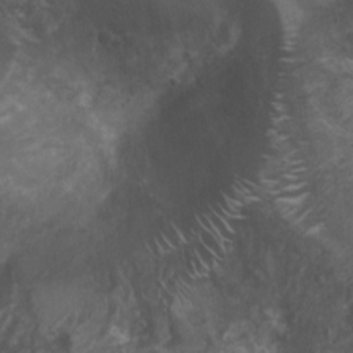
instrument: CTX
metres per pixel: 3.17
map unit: Nhu
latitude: 6.5924
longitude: -20.7813
